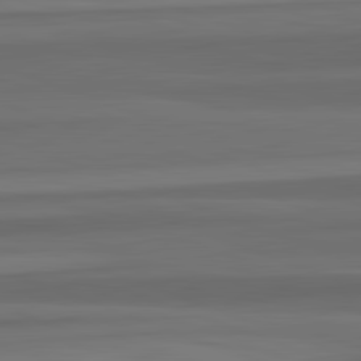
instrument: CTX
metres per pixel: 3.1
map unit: lApd
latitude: 82.6679
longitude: 176.7841
